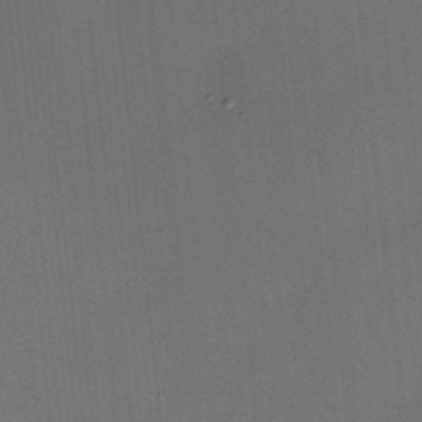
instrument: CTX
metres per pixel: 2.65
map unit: HNhu
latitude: 12.5168
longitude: 10.8408
